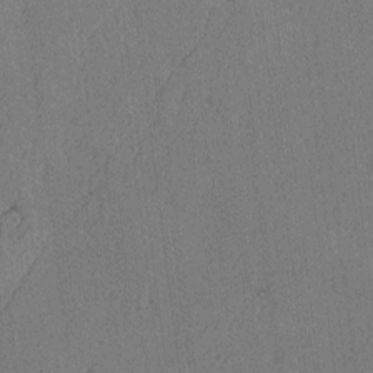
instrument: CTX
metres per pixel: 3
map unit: lAvf
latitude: -4.2172
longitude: -109.0269
